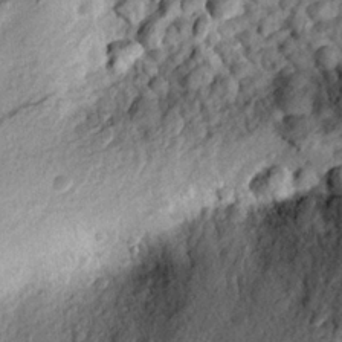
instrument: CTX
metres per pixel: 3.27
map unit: eHh
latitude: 24.7057
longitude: -78.6302
